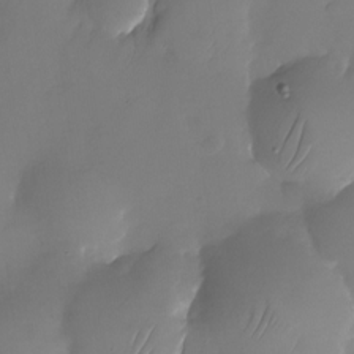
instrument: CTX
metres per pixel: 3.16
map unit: Nhu
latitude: -25.2565
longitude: -69.7450
